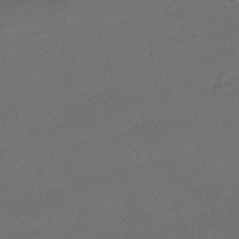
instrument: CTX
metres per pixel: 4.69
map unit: HNhu
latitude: -41.5588
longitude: 95.8989
